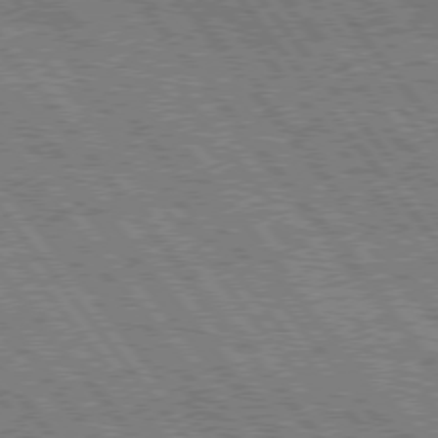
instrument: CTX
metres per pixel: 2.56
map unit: Hpe
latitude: 75.8205
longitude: -152.7058
